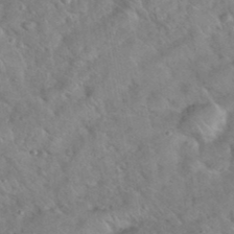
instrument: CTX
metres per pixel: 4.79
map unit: eHh
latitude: 37.6505
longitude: -65.2159
